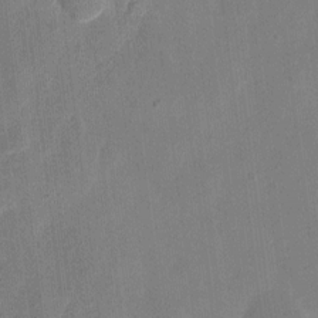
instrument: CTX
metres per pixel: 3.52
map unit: eHh
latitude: 11.5749
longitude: -68.5546
